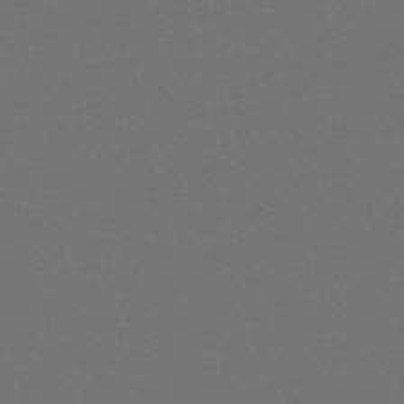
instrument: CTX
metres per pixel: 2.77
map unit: HNb
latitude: -47.8233
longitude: -44.2144
